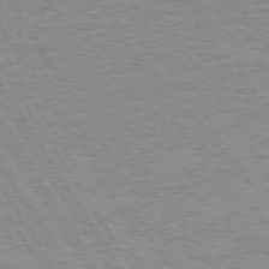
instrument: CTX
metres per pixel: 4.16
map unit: Hpe
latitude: 73.9339
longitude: -136.2901
